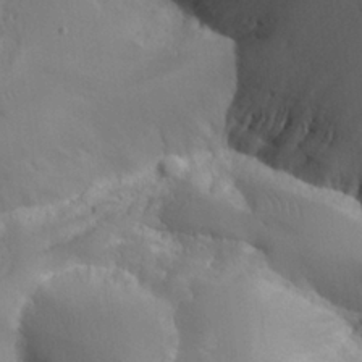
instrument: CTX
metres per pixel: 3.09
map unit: Aa
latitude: 25.2348
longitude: -127.9528
